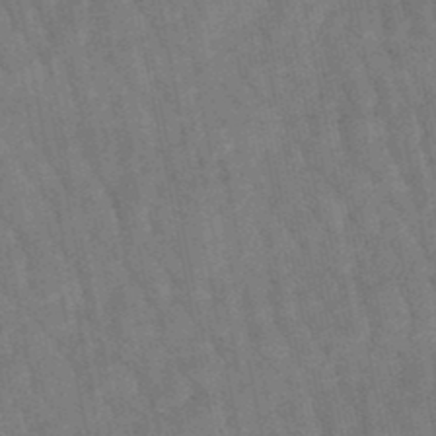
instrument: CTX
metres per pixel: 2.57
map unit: lHb
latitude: -47.6155
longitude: 77.1809
